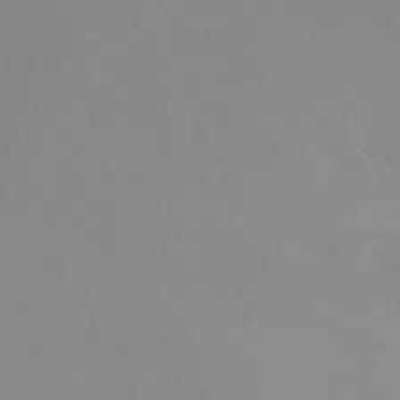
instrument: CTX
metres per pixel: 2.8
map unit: Ht
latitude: -2.7652
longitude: -24.3656
